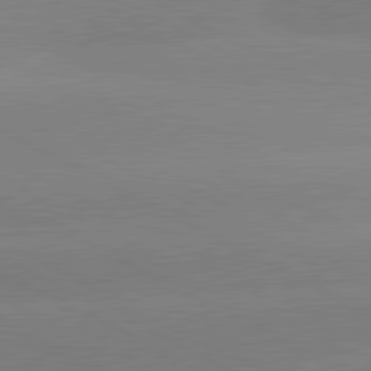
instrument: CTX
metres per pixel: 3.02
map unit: lApd
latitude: 80.9892
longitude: -150.5356
